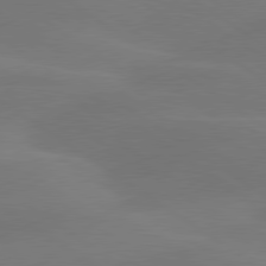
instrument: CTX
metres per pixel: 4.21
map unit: lApd
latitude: 79.9528
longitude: -90.2900
